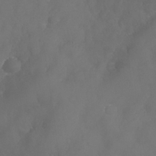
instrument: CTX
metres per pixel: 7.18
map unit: Nhu
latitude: 25.4615
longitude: -63.4427
